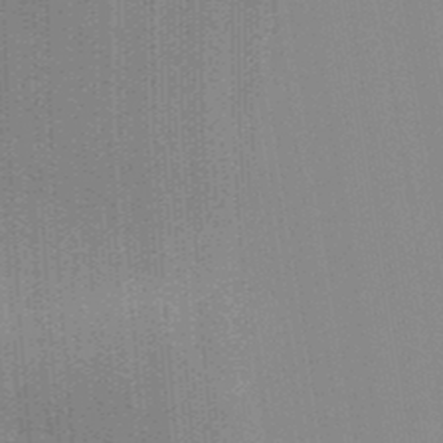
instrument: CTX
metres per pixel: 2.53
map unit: Aa
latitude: 32.3278
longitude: -142.8947
